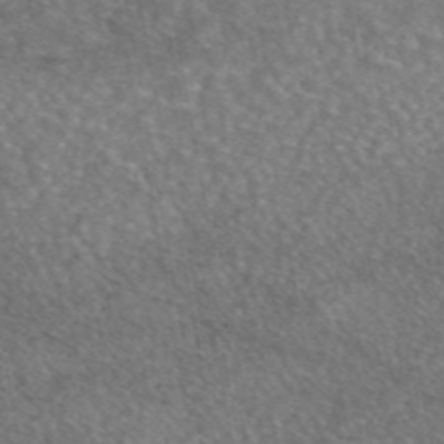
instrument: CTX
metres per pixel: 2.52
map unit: eAb
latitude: 45.7638
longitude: 106.6708
